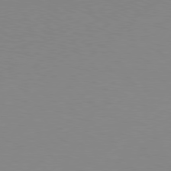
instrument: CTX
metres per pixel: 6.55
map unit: Hpe
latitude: 78.1578
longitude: -131.8017
